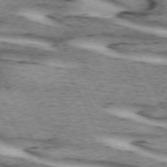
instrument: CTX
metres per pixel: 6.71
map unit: lApd
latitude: 72.4223
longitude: -54.5923
